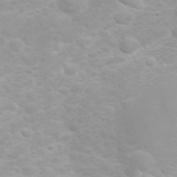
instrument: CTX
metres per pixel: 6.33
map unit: eHh
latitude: 31.8584
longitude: -62.5735
